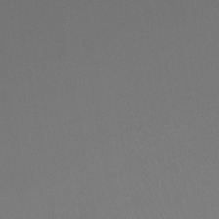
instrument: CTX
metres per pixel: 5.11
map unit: Ht
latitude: -12.3873
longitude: -48.6490
